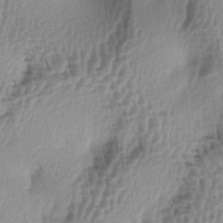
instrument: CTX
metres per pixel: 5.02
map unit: lAa
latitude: -5.6344
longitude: -123.6883
